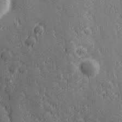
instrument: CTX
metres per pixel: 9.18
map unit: Hve
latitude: 25.1970
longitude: 146.4818
